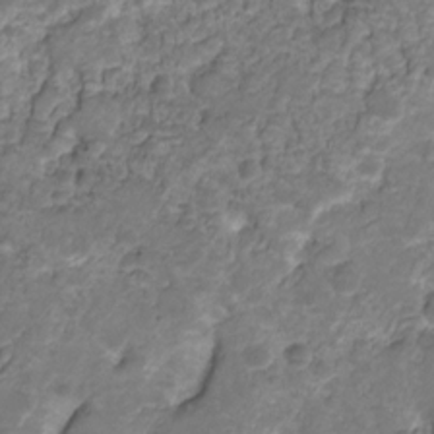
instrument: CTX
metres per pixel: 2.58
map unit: Nhu
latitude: -15.5966
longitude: -26.2334
